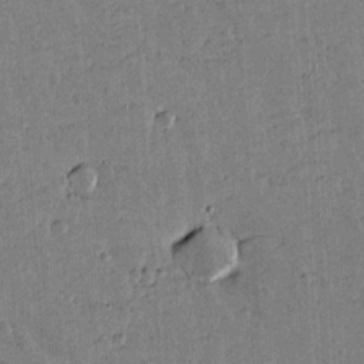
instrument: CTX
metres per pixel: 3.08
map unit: lAvf
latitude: 15.3671
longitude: -125.9906
